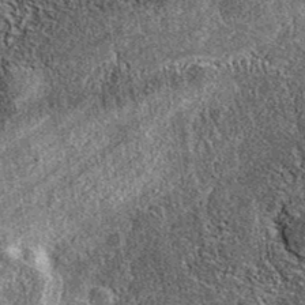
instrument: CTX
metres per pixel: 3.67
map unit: eAb
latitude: 37.5938
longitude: 108.8786
